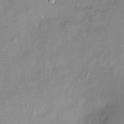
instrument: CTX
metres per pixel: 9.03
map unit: Nhu
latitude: -0.9353
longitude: -14.6869
